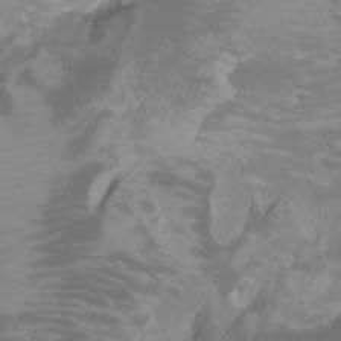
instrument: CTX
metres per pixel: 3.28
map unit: Htu
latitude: -0.6330
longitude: -77.8016
